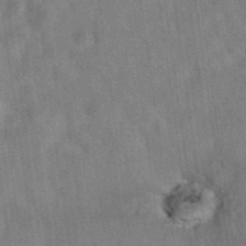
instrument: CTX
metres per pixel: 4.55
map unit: eAb
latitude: 35.1592
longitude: 109.3510
